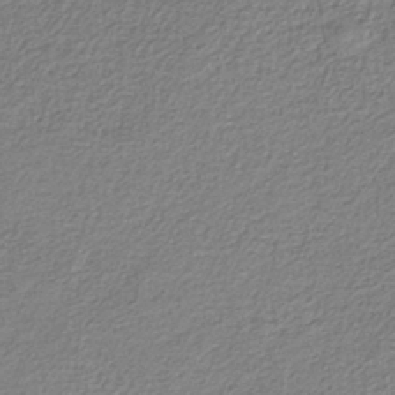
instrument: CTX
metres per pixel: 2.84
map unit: eAb
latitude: -37.8044
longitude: 52.4818
